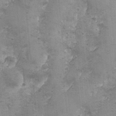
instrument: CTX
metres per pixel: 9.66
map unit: Ave
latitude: -7.3698
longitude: -120.1011
